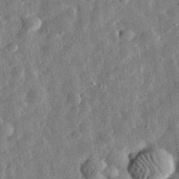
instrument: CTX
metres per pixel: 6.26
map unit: eHh
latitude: 32.3278
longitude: -76.5734
